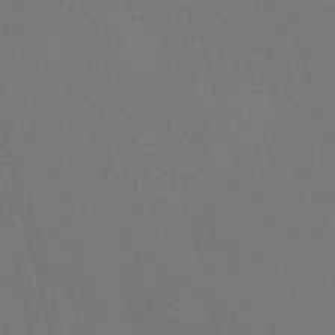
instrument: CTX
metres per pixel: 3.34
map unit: Nve
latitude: -58.1983
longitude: 62.6140
